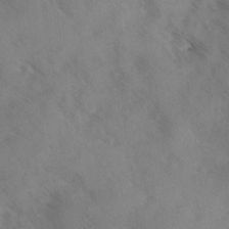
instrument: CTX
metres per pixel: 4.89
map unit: Ave
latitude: -0.0094
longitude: -111.4427
